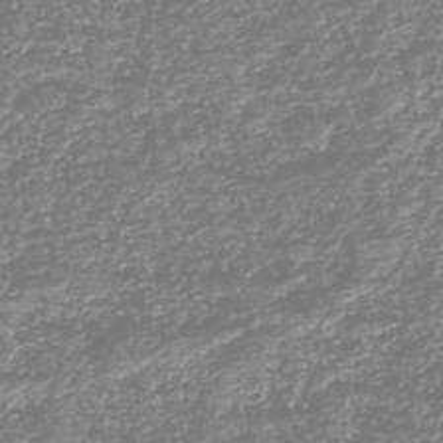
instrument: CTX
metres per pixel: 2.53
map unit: HNhu
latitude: -46.8408
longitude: 29.0675
